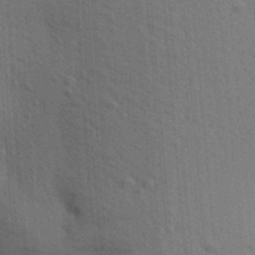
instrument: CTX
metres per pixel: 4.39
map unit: Aa
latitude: 19.3292
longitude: -143.4804
